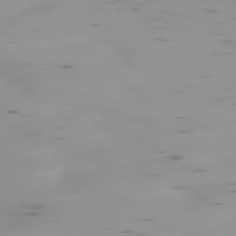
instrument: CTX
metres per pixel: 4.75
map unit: Ap
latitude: -78.2928
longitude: -64.3656
